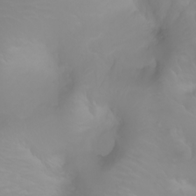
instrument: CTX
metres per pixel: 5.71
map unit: Ht
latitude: -2.1983
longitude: -61.5182
